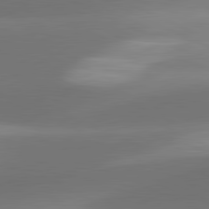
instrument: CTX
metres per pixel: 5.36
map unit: lApd
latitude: 81.3482
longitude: 131.3509
